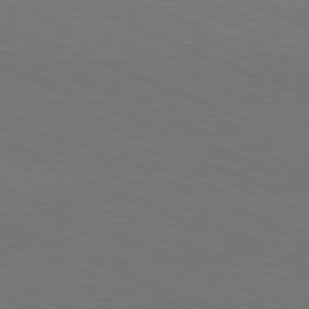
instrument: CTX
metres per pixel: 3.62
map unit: Hpe
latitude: -81.8423
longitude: 16.5763
